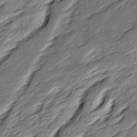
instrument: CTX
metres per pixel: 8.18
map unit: Ave
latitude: 16.0822
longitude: -137.1970
